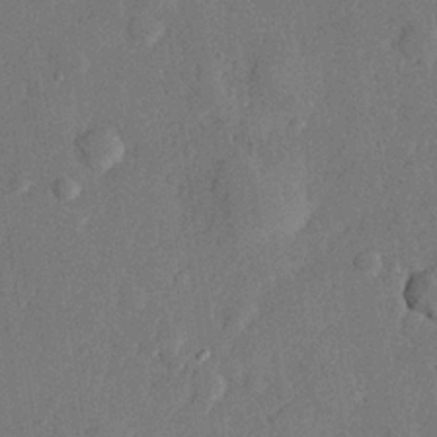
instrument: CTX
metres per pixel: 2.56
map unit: lHvf
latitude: 22.4790
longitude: 144.5385
